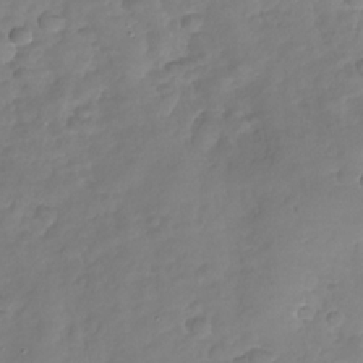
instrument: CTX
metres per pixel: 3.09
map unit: Nhu
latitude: -30.5196
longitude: -61.0647
